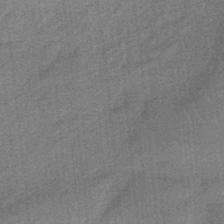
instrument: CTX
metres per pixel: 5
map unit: HNb
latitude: -36.5951
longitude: 57.4454
